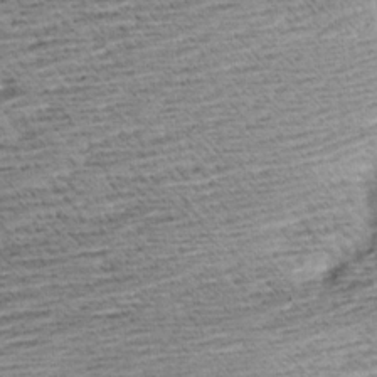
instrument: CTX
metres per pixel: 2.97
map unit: Aa
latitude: 8.6113
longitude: -138.7246
